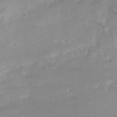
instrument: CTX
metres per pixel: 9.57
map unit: Ht
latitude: -0.0094
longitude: -37.6694
